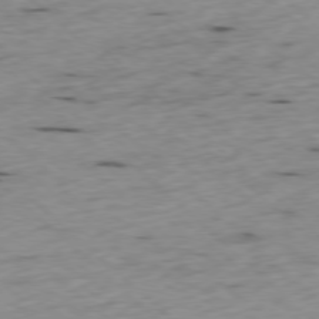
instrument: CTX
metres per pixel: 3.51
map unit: Ap
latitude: -78.0283
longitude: -60.6490
